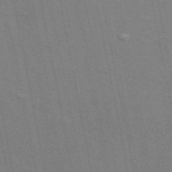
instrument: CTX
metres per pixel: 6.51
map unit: ANa
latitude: 49.4615
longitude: -75.6694
